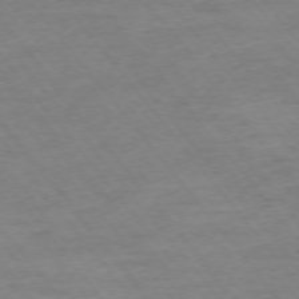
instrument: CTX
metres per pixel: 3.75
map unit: Ap
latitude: -75.3510
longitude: -81.5938
